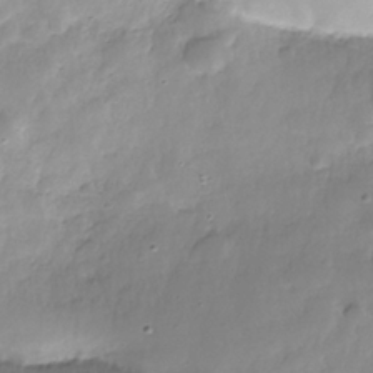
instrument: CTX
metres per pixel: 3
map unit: Nhe
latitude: -36.3306
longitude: -178.4790
